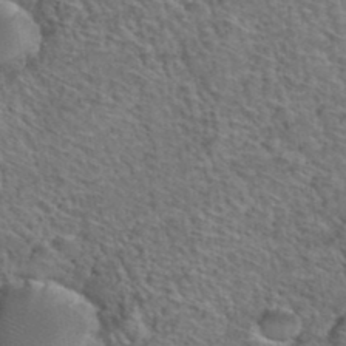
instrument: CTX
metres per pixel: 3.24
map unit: Hto
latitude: 38.3467
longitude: -44.8947
